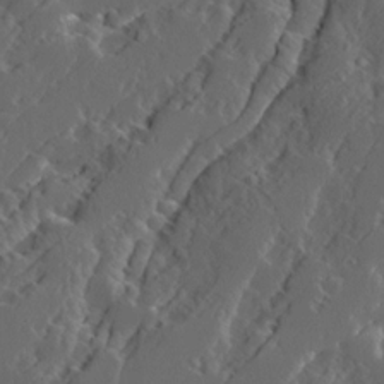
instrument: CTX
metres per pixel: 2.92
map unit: Ave
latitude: 14.1389
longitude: -136.3845
